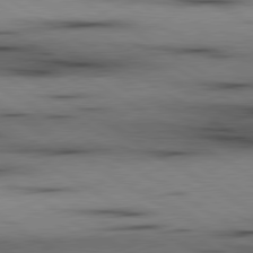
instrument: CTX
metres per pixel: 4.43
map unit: lApd
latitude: 80.1011
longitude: 158.7652
